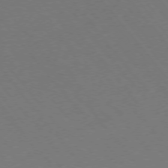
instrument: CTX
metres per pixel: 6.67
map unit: Ap
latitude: -76.4818
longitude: -64.3089
